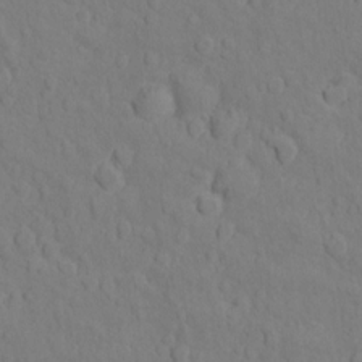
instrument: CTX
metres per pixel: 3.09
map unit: Ht
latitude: 11.2159
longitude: -33.4049
